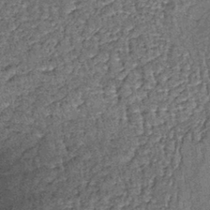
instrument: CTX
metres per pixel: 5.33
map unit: lHb
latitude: -38.6518
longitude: 65.2376
